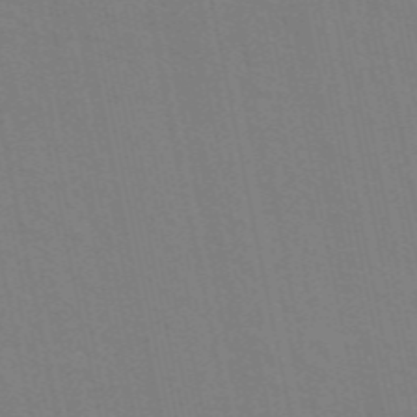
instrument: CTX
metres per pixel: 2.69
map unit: ANa
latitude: 48.8191
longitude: -77.2348
